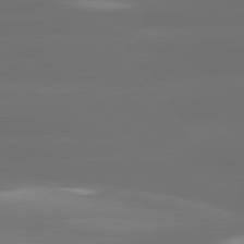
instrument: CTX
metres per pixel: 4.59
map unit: lApd
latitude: 80.7435
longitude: -138.9703
